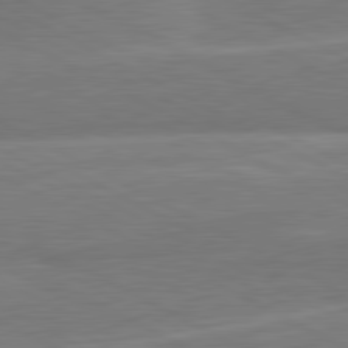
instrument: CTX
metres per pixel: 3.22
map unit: lApd
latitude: 80.8191
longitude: 128.3684
